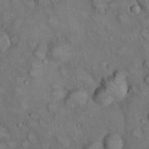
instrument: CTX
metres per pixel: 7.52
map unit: eHh
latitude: 22.4412
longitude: -60.8569
